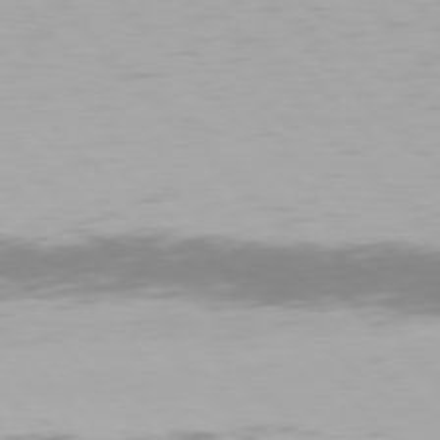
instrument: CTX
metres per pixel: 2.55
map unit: Hpe
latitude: 77.4993
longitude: -166.6112
